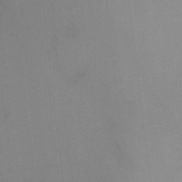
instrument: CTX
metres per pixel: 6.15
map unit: Ht
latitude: -2.1038
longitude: -33.4049
